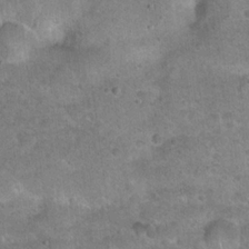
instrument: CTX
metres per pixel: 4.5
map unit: Hto
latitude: 22.0255
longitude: -49.4048
